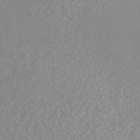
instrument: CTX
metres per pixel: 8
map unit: ANa
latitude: 44.6868
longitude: 22.8786
